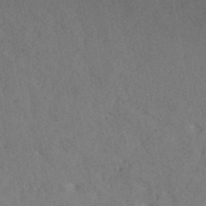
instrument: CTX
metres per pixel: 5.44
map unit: ANa
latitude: 39.5371
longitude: 18.8030
